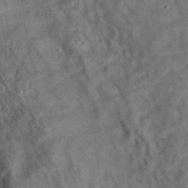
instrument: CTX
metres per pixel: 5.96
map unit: eAb
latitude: 35.1214
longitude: 110.9541
